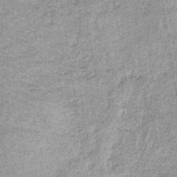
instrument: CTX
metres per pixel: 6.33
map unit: lHb
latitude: -36.2172
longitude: 65.3888
